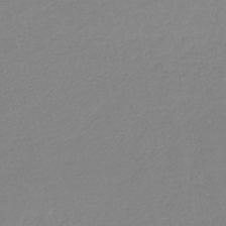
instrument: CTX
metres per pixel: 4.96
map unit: lHb
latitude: -44.3873
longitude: 60.0661
